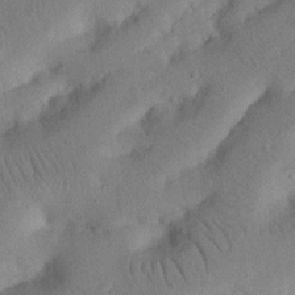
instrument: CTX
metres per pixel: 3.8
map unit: Nhu
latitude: 21.2348
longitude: -74.1389
